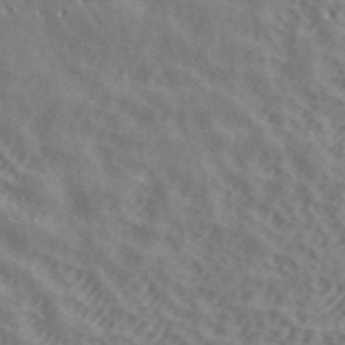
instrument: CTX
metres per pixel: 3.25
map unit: ANa
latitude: 42.4601
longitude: 50.0472
